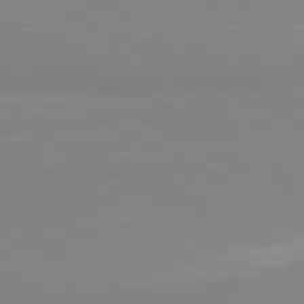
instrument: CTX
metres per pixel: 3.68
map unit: lApd
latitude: 81.0836
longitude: 179.5777
